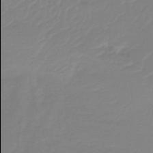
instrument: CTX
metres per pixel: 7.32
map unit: lHb
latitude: -44.1039
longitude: 78.0094
